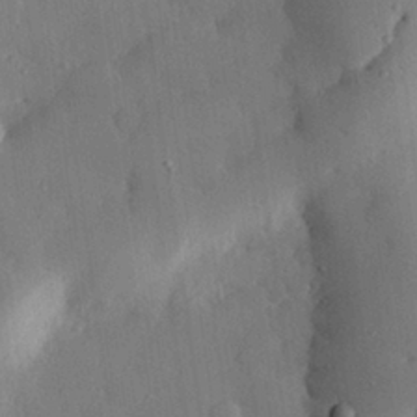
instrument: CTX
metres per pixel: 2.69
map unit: eHh
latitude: 28.4979
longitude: -79.3104
